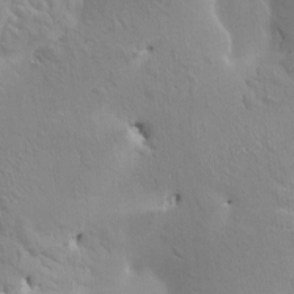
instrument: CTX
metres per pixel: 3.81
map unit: HNhu
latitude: 4.7057
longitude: 4.4440
